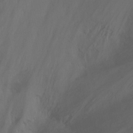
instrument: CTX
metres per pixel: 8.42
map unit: Ht
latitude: -7.0297
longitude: -27.0836
